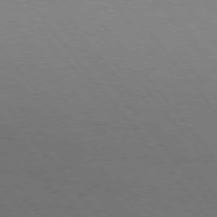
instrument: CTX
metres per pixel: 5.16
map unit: Hpe
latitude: 75.5938
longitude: -143.8583
